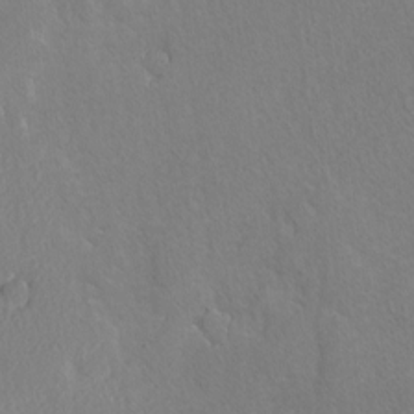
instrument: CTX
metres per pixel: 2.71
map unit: lAvf
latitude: -4.7085
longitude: -108.6490
